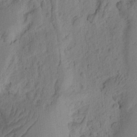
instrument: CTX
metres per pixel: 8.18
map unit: Ht
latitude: 9.7828
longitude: -74.8758
